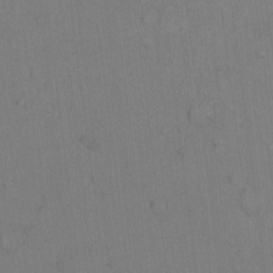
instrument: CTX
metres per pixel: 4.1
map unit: Hto
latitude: 9.6694
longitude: -61.0458
